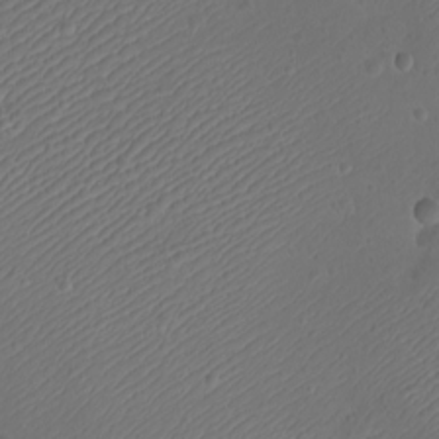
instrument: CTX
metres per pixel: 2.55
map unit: eHh
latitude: -9.2943
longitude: -69.5749
